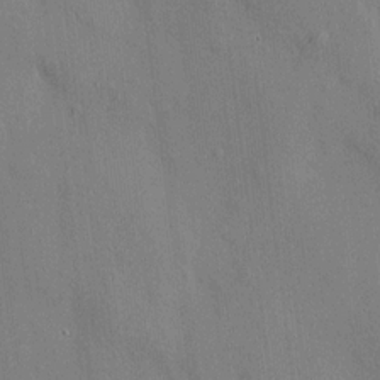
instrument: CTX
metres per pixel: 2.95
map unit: HNhu
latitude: 13.5560
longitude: 10.2928
